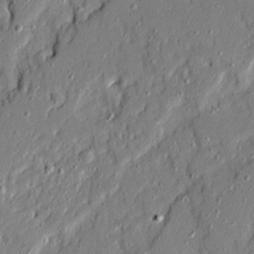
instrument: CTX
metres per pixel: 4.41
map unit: Ave
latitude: 20.6491
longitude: -129.0080
